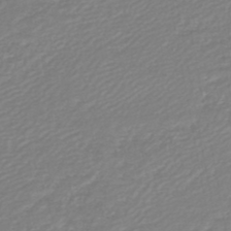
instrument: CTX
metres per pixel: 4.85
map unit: lHb
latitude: -46.2550
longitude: 74.1417
